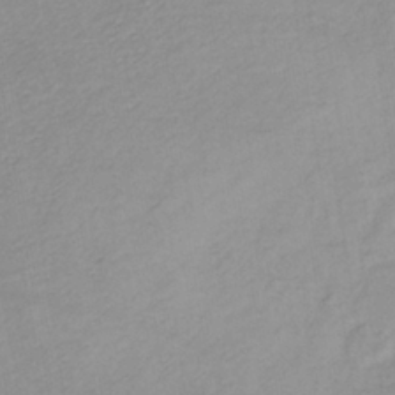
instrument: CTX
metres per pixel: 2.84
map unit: lHb
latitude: -37.1998
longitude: 71.5777
